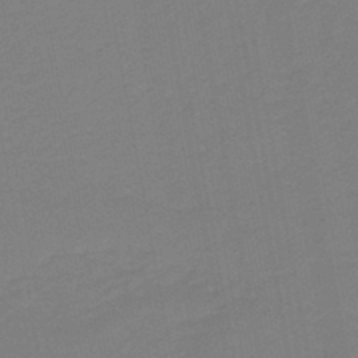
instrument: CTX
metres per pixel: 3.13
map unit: HNb
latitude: -46.5573
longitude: 55.6911
